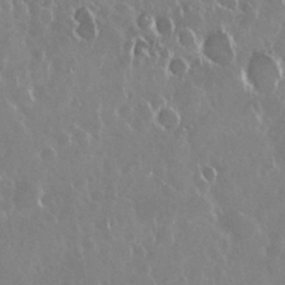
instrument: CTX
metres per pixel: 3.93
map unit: Nhu
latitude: 28.4601
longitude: -61.9339
